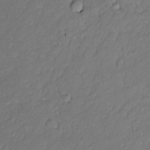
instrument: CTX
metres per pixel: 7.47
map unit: Nve
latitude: -23.5777
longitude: -137.9528
